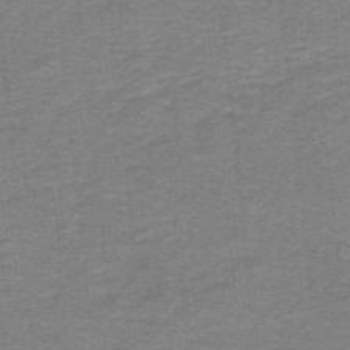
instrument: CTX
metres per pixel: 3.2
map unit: lHb
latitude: -41.4265
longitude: 54.0472
